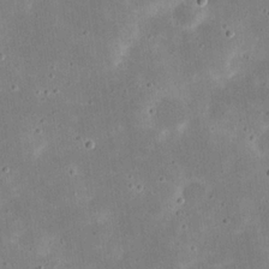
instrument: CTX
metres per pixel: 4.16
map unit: eHh
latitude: 21.5749
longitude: -67.7638
